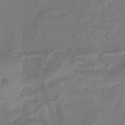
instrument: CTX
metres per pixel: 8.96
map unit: lHb
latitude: -41.7100
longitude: 80.4629
